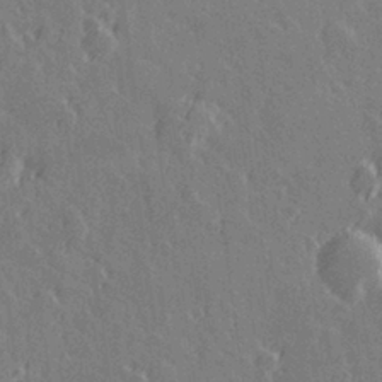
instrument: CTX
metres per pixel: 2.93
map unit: Hve
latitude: 27.6505
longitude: 145.8045
